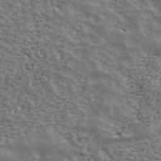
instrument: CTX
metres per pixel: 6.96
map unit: ANa
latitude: 42.7246
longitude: 47.1998
